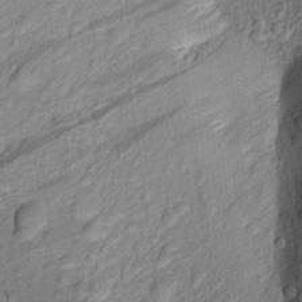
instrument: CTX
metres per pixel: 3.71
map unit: Aa
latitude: 16.8947
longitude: -146.3468
